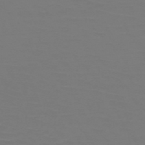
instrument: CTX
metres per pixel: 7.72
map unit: HNb
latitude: -51.3132
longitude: -43.7072
